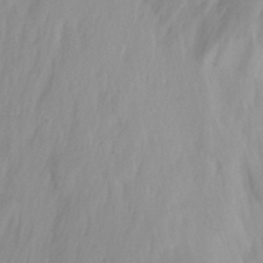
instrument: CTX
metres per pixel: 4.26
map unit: Nhu
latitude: -12.9542
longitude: -64.1389
